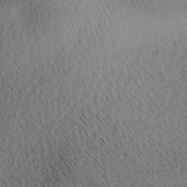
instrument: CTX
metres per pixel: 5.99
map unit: Ave
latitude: 2.1011
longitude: -114.9135
